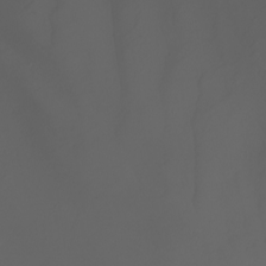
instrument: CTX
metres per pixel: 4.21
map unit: Nhu
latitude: -8.8408
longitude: -93.7827
